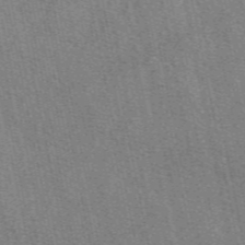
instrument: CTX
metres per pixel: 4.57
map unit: eAb
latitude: 49.5371
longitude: 104.8030
